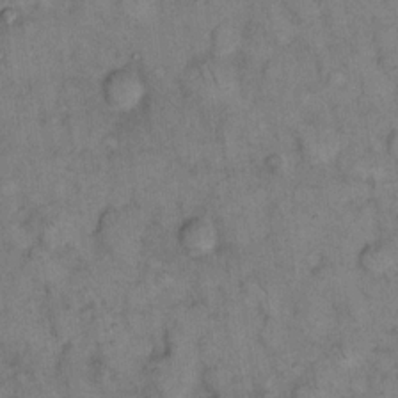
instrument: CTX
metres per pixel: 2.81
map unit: eHh
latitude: 14.9703
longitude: -65.0080
